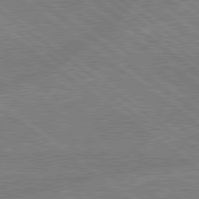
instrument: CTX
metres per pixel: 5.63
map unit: lApd
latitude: 79.1592
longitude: -144.6679
